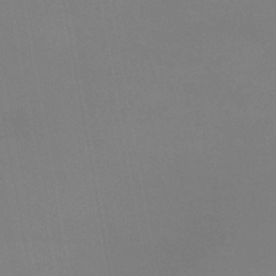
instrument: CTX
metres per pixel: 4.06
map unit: eHb
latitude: -38.0283
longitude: 74.6519
